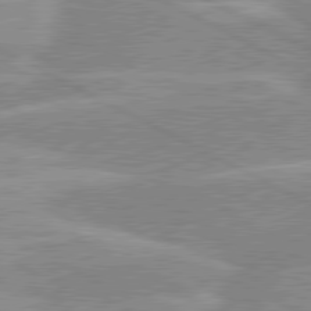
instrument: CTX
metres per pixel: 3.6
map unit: lApd
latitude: 80.3278
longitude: -125.2348
